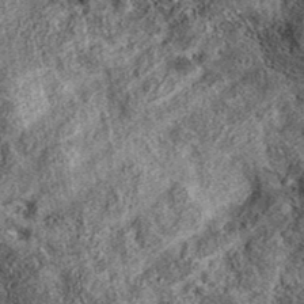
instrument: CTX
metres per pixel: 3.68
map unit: eAb
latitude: 37.8205
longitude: 109.1809
